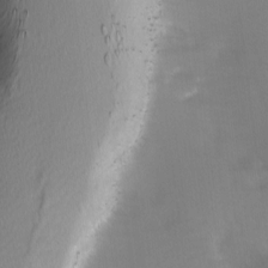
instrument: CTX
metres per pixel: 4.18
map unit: Ave
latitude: 8.3845
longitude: -105.1970
